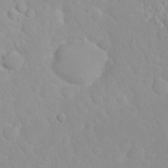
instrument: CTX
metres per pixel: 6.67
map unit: eHh
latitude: 31.9528
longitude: -59.9717
